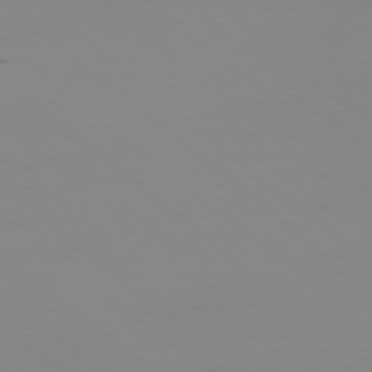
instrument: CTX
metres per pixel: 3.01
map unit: Ap
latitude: -77.7289
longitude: -66.9135
